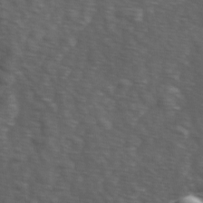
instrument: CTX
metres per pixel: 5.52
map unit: Ave
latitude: 1.0458
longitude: -113.0458
